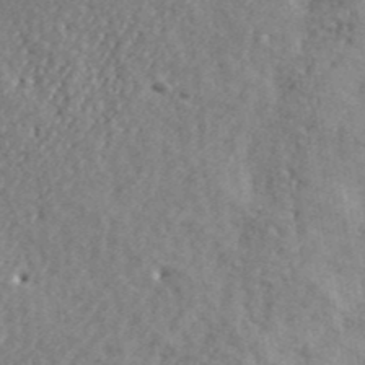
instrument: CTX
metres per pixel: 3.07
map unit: ANa
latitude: 41.2348
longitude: -86.2900
